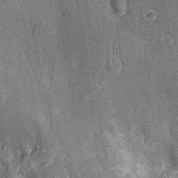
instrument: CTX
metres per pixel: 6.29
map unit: Nhu
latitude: -13.0298
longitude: -23.4237
